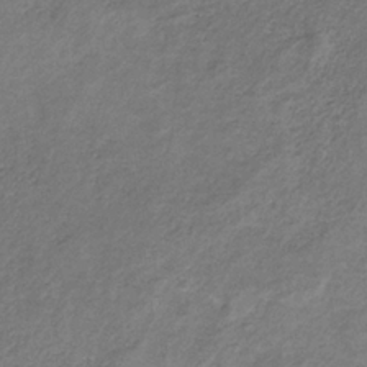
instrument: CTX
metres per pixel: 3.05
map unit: HNb
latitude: -32.6897
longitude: 59.6154
